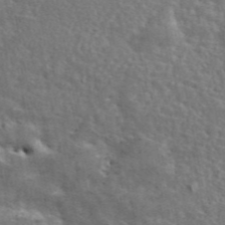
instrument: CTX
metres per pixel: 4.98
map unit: ANa
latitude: 46.0255
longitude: 28.6519
